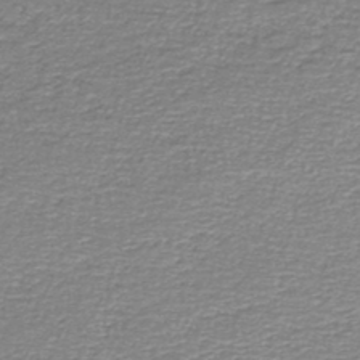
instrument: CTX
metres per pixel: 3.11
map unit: lHb
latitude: -44.5385
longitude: 57.4643
